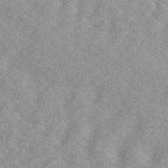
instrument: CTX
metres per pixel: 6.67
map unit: ANa
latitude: 40.4601
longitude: 28.7841
